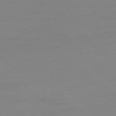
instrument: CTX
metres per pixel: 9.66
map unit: Hpe
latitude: -77.9178
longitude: 12.5574
